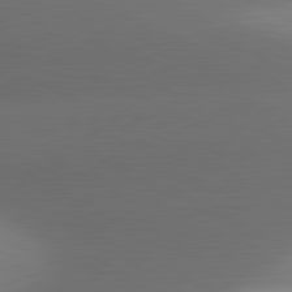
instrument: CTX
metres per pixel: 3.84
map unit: lApd
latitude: 81.1214
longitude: 134.2928
